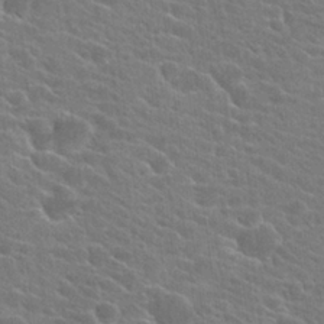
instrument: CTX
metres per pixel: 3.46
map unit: Hto
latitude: 24.4412
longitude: -40.8569
